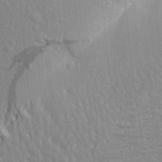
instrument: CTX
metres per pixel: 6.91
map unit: Aa
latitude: 20.4034
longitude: -149.7828
